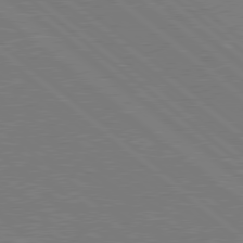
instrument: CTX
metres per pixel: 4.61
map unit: Hpe
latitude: 78.6869
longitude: -123.5938
